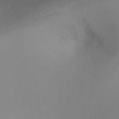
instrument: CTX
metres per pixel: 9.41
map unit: Ht
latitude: -16.4440
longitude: -49.4993
